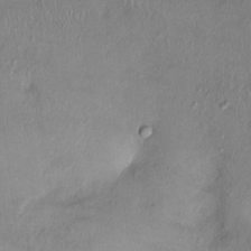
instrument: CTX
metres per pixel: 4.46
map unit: Ht
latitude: -2.9163
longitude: -14.5357
